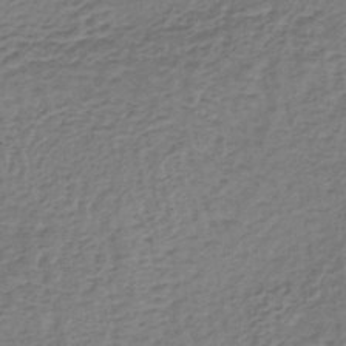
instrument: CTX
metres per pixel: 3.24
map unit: lHb
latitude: -37.8800
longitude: 60.6707
